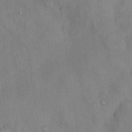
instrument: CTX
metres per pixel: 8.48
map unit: Nhu
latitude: 27.9150
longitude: -70.6868
